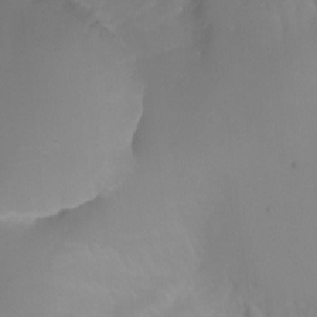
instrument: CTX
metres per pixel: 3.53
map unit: Nhu
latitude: -4.5384
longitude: -76.3278
